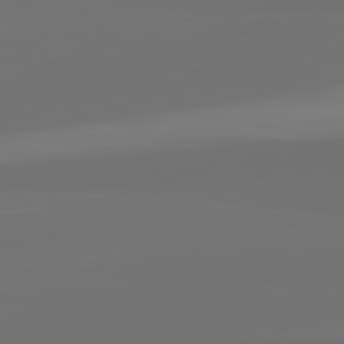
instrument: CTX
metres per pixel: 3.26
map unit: lApd
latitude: 82.3656
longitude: 163.0108
